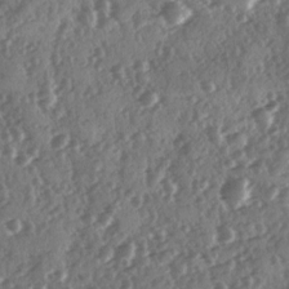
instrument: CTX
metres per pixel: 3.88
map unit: Ave
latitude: 11.0836
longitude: -103.2159
